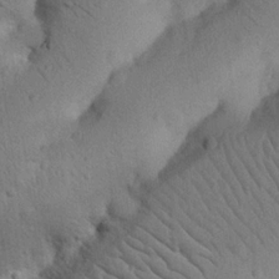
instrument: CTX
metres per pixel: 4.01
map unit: Nhu
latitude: 21.2726
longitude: -74.5924
